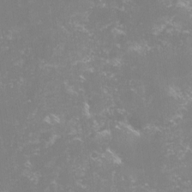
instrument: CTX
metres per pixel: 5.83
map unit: lHvf
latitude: -14.9731
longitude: -100.4601
